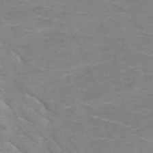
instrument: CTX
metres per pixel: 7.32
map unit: HNb
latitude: -49.4833
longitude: -47.3482
